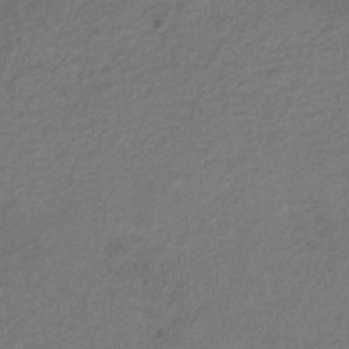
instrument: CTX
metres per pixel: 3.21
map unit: HNb
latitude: -32.0094
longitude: 58.5195
